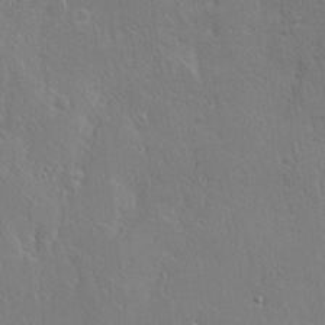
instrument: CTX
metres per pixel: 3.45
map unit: Hve
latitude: 23.3482
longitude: 144.9731
